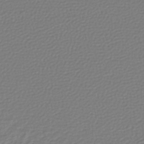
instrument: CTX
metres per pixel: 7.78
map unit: lHb
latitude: -43.4454
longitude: 72.3117
